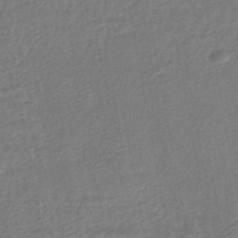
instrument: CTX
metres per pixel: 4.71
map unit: HNhu
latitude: -45.7289
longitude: 101.9178
